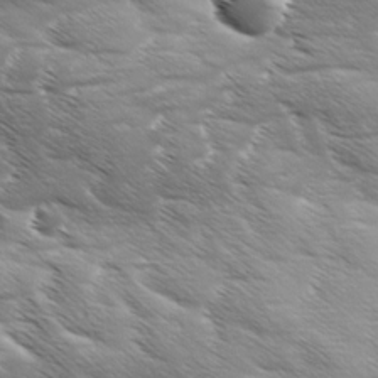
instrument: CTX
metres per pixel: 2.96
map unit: Ave
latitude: 11.4049
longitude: -106.4412
